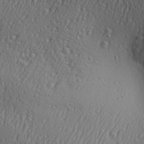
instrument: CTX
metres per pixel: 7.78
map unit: Aa
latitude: 26.8947
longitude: -136.0255
